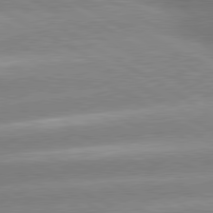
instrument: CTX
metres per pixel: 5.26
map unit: lApd
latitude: 80.4601
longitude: -155.0269
